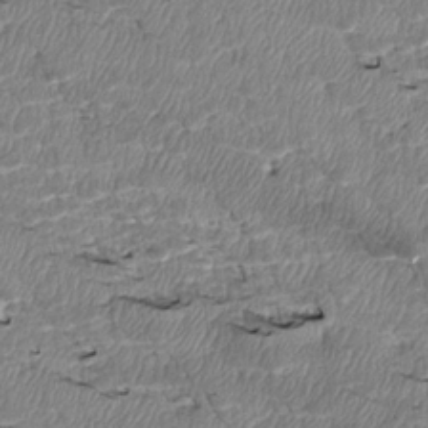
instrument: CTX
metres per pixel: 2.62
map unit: Htu
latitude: 4.1389
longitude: 152.1983
